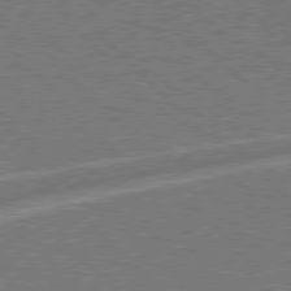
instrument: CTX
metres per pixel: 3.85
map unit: Hpe
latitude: 77.8394
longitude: -151.0647
